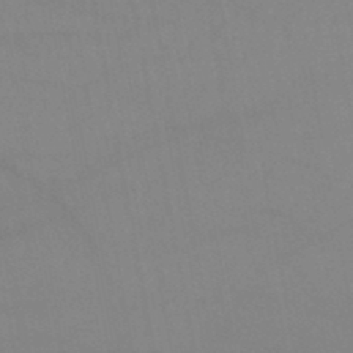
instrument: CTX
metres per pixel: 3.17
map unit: lHb
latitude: -44.7274
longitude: 76.8786
